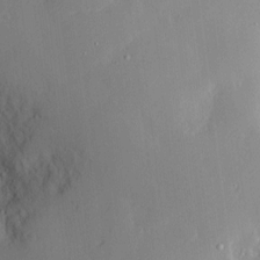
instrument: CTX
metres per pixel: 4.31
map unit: Nve
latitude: -7.7477
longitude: 175.6910
